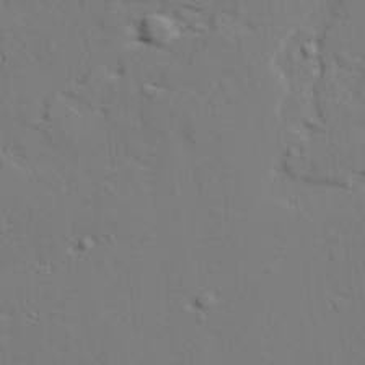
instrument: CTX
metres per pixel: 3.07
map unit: lAvf
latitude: 28.6112
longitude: -108.7624
